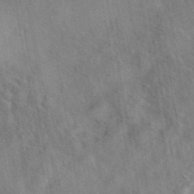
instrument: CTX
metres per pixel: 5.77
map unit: eAb
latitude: 42.3467
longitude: 107.5966
